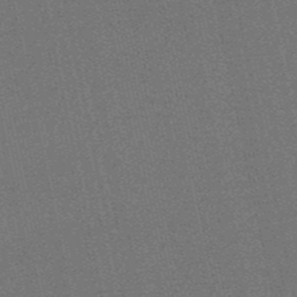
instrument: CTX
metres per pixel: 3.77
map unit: lHb
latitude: -50.6329
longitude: 79.6533
